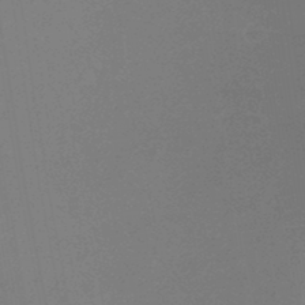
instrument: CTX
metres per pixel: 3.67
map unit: lHb
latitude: -37.8611
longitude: 73.3132
